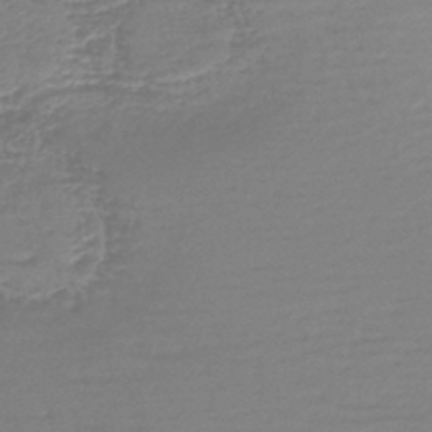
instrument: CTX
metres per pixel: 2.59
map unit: lHb
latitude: -44.0661
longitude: 58.8785
